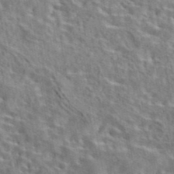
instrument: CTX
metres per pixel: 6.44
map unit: eAb
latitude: 42.8758
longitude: 113.0109
